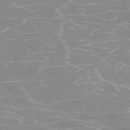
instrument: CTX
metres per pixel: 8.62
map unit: Ap
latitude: -75.5966
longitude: -70.0255
